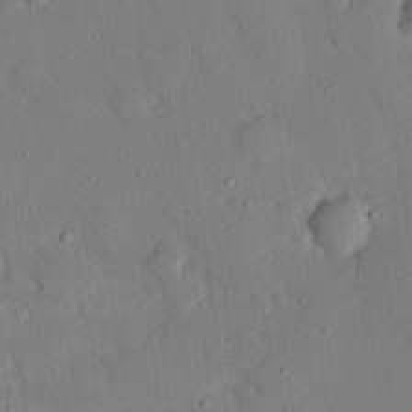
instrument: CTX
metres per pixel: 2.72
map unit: eHh
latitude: 26.6680
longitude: -79.5182
